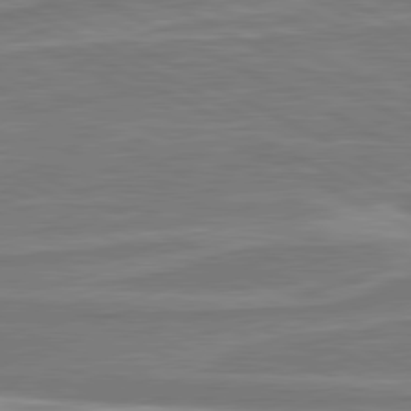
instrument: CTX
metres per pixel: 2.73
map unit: lApd
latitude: 80.8191
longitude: -174.4034
